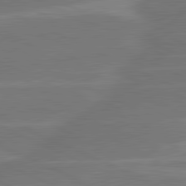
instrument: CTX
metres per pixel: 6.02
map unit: lApd
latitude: 81.5182
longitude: -135.1403
